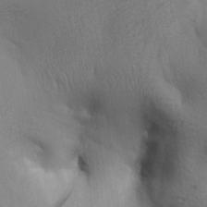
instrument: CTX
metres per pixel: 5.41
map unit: Aa
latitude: 27.5938
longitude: -138.7624
